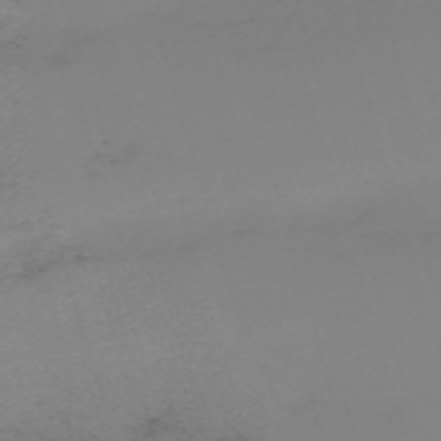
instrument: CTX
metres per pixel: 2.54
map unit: eHh
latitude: -61.3510
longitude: 51.4454
